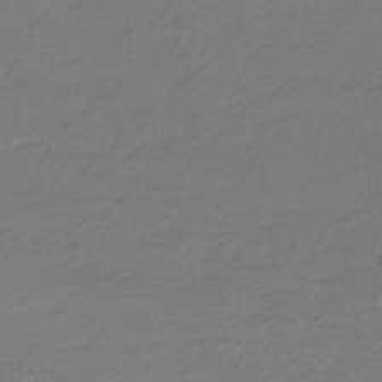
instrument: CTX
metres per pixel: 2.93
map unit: HNhu
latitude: -43.7855
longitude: 96.3306
